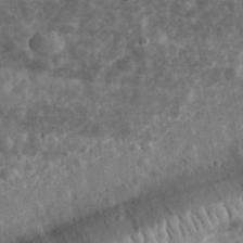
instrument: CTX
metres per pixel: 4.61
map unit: eHh
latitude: 34.5168
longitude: -78.5357
